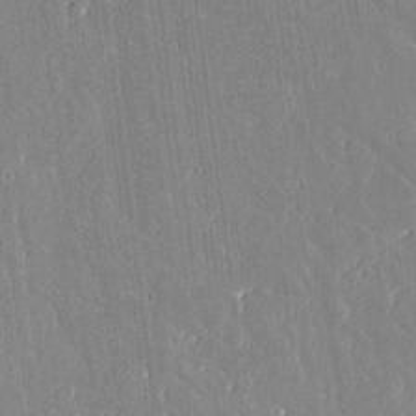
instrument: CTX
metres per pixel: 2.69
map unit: lAvf
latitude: 14.7058
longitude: -128.5923
